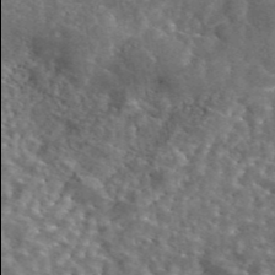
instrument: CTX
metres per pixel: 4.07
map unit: eAb
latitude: 45.0647
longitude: 114.0094
